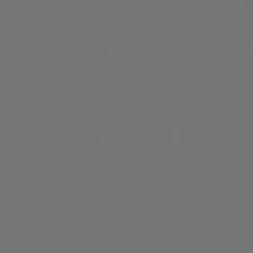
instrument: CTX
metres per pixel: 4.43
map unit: Ap
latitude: -78.8408
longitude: -60.5168
